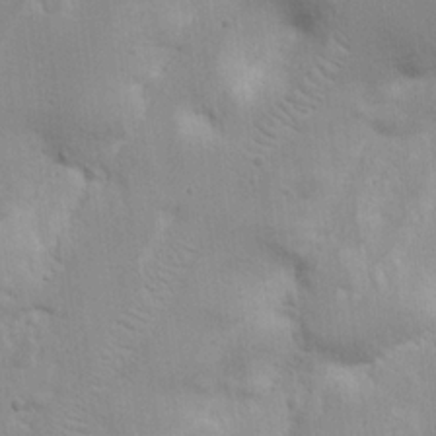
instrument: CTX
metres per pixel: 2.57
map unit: Nhu
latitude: 18.0444
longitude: -73.8017
